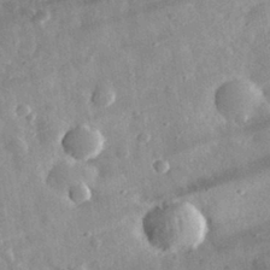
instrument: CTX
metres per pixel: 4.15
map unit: eHh
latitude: 32.2523
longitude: -79.1026
